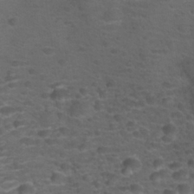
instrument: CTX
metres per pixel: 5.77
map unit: Nhu
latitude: 25.8583
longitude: -50.7813
